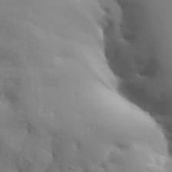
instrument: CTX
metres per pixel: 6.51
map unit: Aa
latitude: 33.3671
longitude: -143.6316
